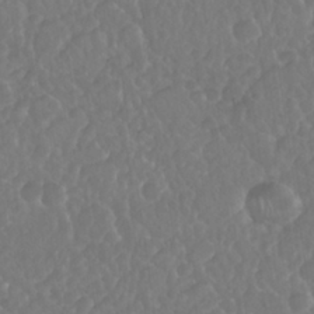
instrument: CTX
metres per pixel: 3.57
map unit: Nhu
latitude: 25.7260
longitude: -57.2914
